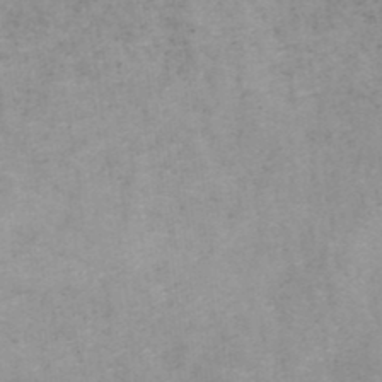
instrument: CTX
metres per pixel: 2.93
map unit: HNb
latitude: -45.8989
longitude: -47.1970
